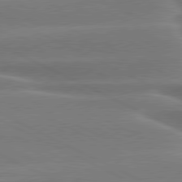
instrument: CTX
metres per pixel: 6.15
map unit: lApd
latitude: 80.3278
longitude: -136.7435
